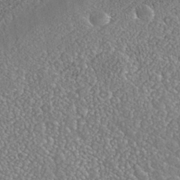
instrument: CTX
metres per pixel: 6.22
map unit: Nhe
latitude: -40.7274
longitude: -101.0648
